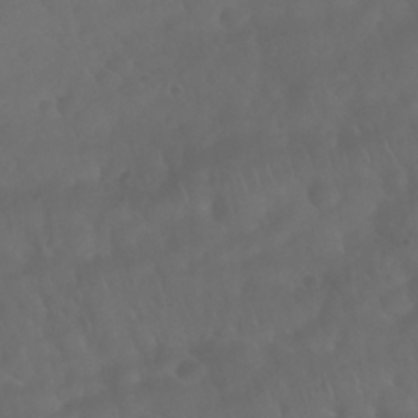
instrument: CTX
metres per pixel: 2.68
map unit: Nhu
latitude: 28.4601
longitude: -65.3860
